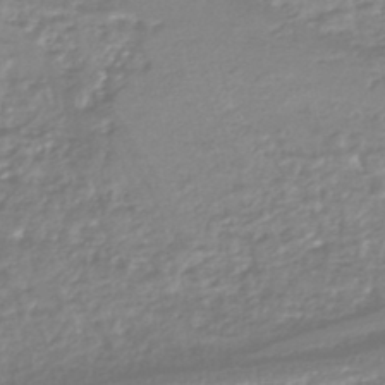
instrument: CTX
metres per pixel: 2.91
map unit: HNhu
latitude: -44.8030
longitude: 96.3684
